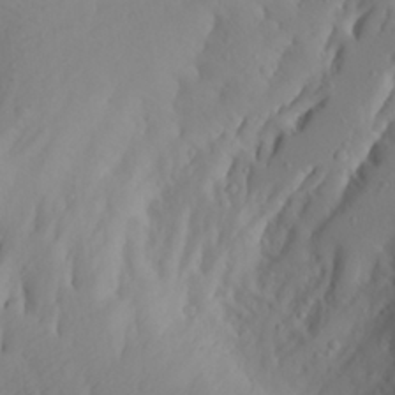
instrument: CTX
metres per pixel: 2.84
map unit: Aa
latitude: 27.1970
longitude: -147.0270
